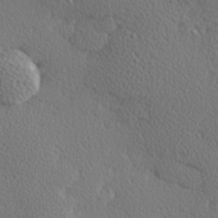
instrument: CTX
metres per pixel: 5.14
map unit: Hve
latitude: 27.1781
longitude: -93.0647
